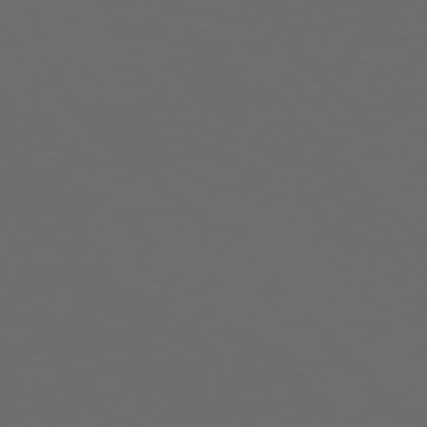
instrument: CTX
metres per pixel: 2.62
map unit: Hpe
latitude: 76.6301
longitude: -168.1200
